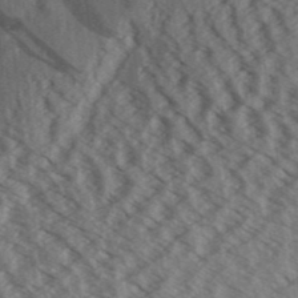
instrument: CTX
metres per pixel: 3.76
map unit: Aa
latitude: 32.2523
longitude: -138.9892
